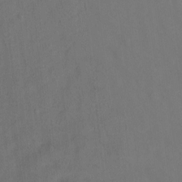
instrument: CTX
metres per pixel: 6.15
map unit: Ht
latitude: 0.5923
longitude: -34.4034
